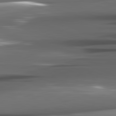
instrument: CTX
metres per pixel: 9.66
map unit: lApd
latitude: 82.2144
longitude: -140.2900
